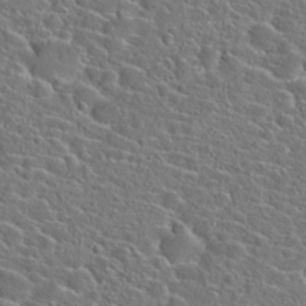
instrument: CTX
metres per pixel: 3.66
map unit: Hto
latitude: 23.7261
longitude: -45.1403
